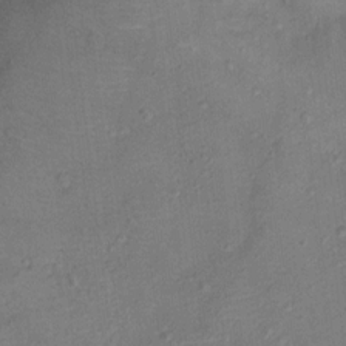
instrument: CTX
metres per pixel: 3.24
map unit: Ht
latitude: 12.7435
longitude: -39.1214
